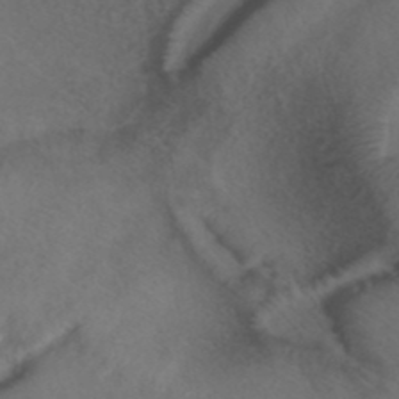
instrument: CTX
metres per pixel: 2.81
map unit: ANa
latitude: 40.0255
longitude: 28.6141
